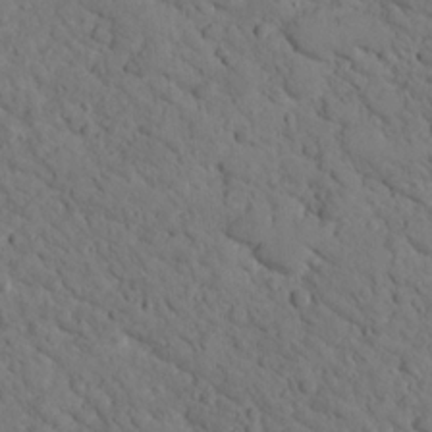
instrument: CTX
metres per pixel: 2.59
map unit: lHvf
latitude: 14.0822
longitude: 178.6707
